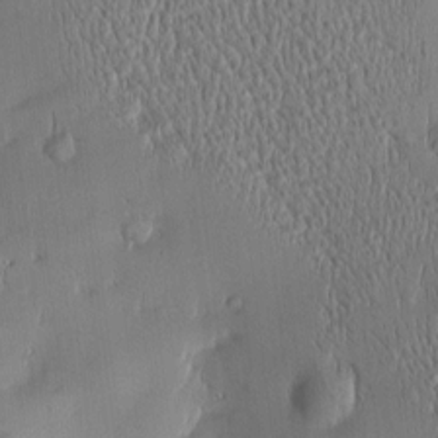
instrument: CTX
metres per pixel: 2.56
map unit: Htu
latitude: -5.0675
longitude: 174.8030
